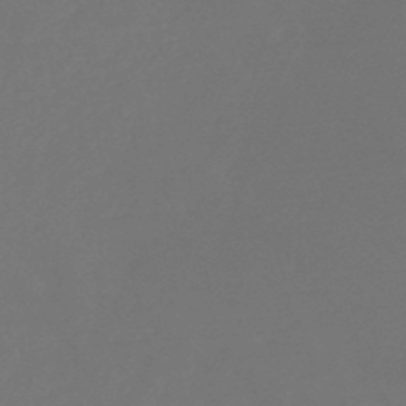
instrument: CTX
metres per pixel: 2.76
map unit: HNb
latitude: -47.5966
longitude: 57.3698
